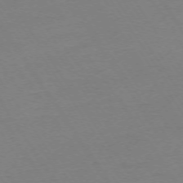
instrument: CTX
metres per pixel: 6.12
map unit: Ap
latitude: -73.6155
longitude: -85.6883
